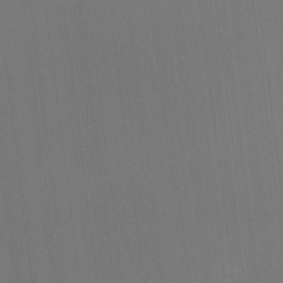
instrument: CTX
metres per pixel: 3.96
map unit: Ht
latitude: -8.8786
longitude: -38.9325
